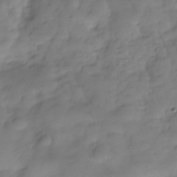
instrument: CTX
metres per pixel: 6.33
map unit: Hve
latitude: -30.0472
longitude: 94.2172
